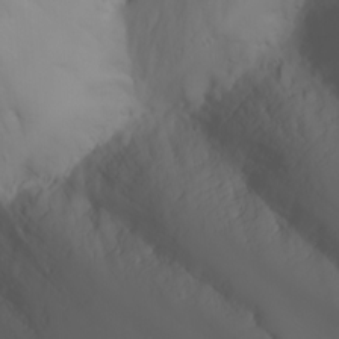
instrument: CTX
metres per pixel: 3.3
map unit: Nhu
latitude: -6.9919
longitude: -88.3090
